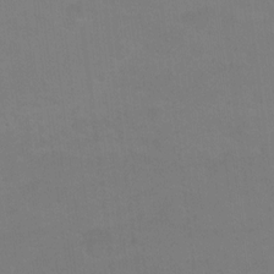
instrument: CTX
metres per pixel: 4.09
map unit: Ht
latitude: 0.8002
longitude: -33.6316
